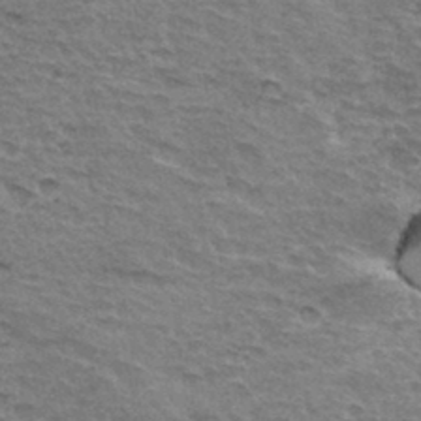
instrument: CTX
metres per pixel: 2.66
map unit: Hto
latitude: 34.4790
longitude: -45.4804
